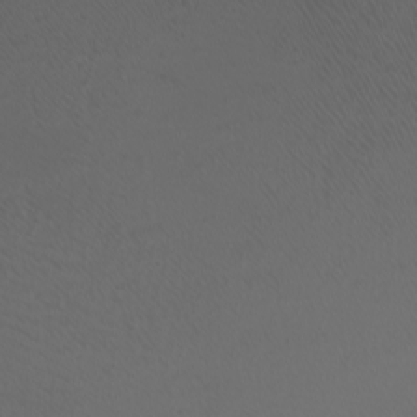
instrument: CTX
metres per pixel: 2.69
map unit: Nhu
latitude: -8.6329
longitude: -93.3859
